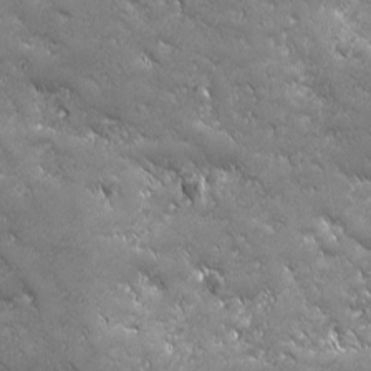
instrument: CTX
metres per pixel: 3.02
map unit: Ave
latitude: -7.7288
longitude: -121.6694
